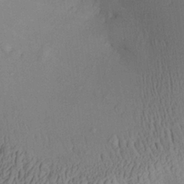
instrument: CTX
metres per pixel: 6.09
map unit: Aa
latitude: 29.2159
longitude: -135.8583
